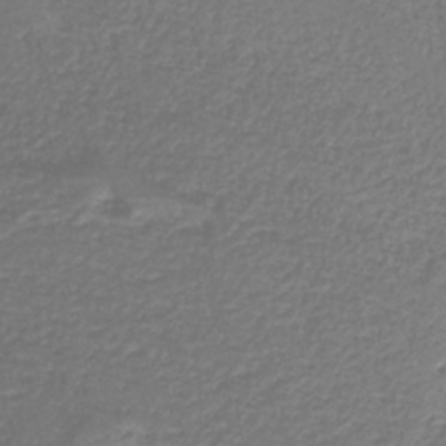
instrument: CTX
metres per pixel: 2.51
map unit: HNb
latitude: -42.2739
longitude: 51.4076
